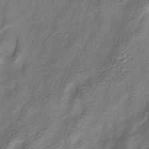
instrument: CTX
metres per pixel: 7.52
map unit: HNhu
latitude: -39.8234
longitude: 102.2551
